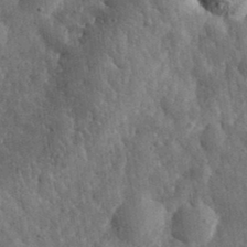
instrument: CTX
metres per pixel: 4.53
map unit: eHh
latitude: 34.3278
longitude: -79.9717
